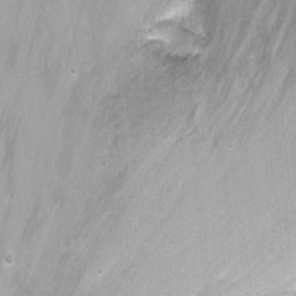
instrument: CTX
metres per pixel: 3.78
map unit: Nhu
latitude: -8.2928
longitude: -43.1025
